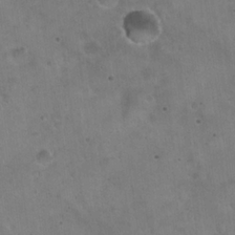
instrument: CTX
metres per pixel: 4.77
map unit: Hto
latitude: 22.5357
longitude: -54.3278
